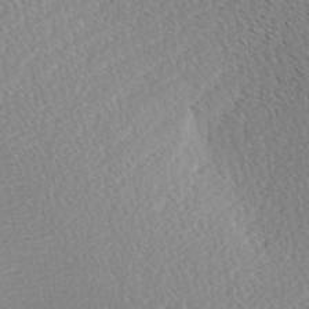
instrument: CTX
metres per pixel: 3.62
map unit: Ave
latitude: -6.6707
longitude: -123.3104
